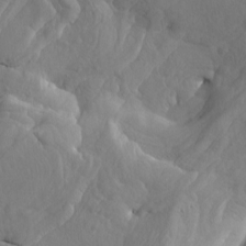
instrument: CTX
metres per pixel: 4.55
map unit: Htu
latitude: -8.1039
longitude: -66.8569
